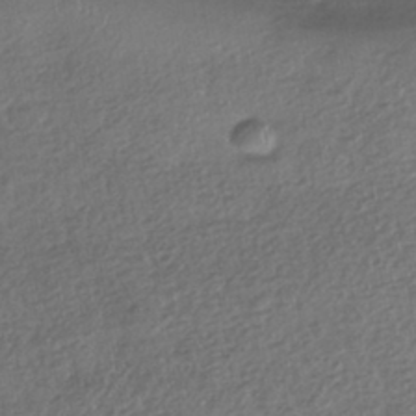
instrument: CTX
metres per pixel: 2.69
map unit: HNhu
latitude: -42.2172
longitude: 96.5574
